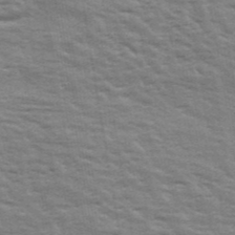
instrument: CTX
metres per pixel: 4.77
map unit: Ave
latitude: 42.8947
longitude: -113.3293
